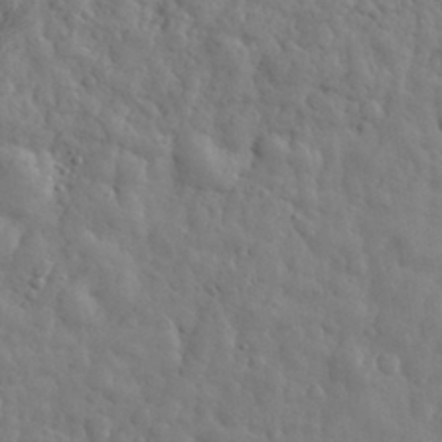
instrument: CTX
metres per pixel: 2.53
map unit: eHh
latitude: 31.9339
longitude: -69.4049
